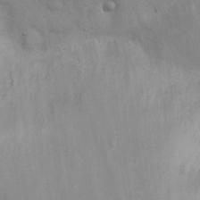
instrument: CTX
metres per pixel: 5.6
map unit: Nhu
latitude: 22.5546
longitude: -69.2159
